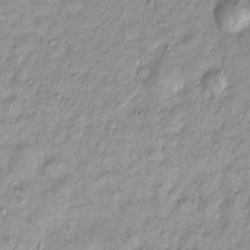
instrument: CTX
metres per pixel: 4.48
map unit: Htu
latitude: -5.2376
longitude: 159.0486
